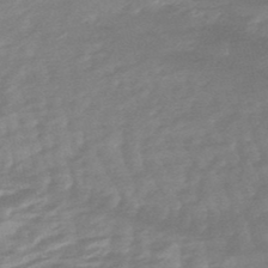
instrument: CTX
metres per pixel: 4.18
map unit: lHb
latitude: -48.1606
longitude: 82.8786
